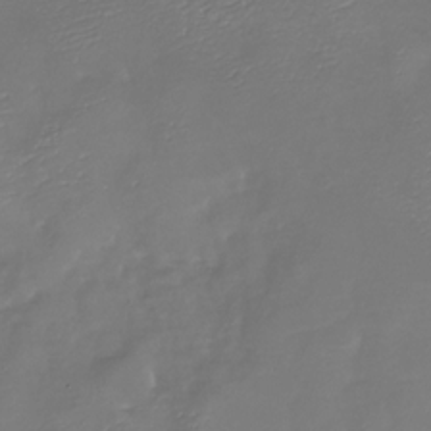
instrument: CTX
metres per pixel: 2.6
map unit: Nhu
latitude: -26.8596
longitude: -57.4993
